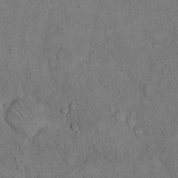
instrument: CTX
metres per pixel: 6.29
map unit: Hto
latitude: 10.8758
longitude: -59.2348
